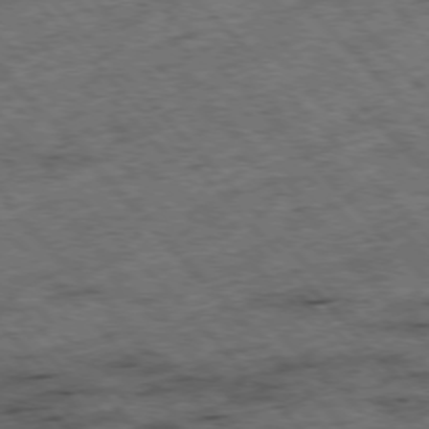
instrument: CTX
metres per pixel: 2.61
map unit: Hpe
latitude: -76.8786
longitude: -16.4412
